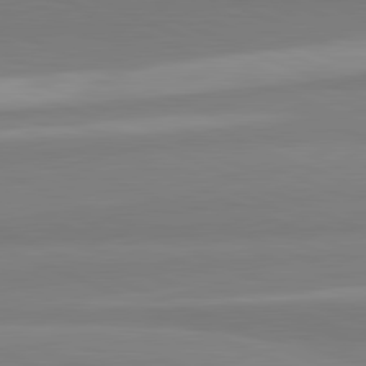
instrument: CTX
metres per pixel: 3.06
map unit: lApd
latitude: 82.1199
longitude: 178.5196
